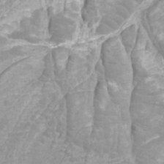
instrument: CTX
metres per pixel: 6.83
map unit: Htu
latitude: -12.1228
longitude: -73.1593
